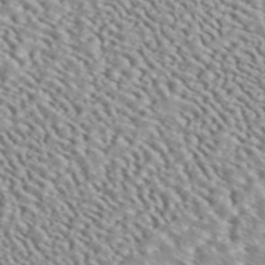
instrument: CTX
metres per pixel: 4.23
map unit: ANa
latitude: 45.1025
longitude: 37.1431
